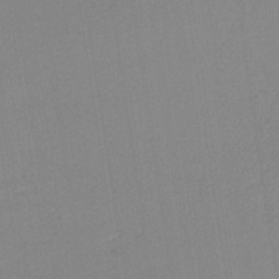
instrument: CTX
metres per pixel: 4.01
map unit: HNb
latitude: -33.9367
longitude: 63.4832
